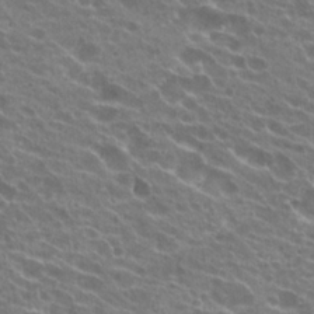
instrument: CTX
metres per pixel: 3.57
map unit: Hto
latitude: 23.1025
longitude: -38.7624
